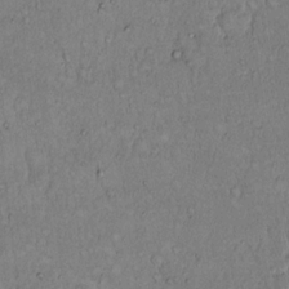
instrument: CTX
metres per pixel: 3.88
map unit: Hto
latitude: 14.3657
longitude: -56.9891
